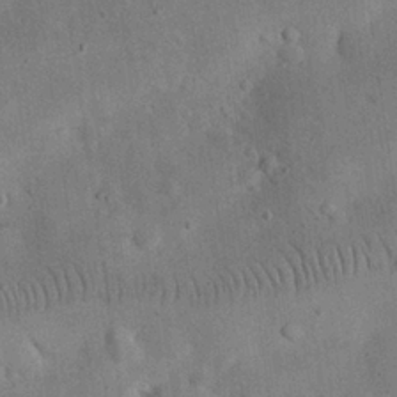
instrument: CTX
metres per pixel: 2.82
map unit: eHh
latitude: 25.2159
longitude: -68.5924
